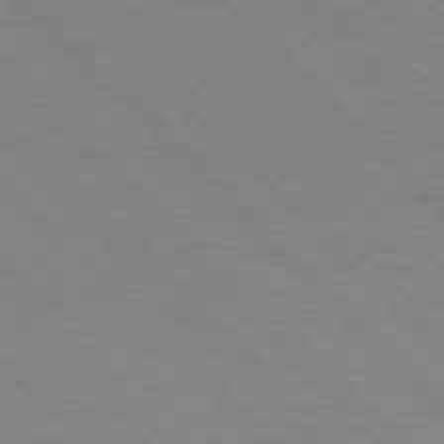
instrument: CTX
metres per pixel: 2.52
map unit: Hpe
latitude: 76.7435
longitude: -155.2159
